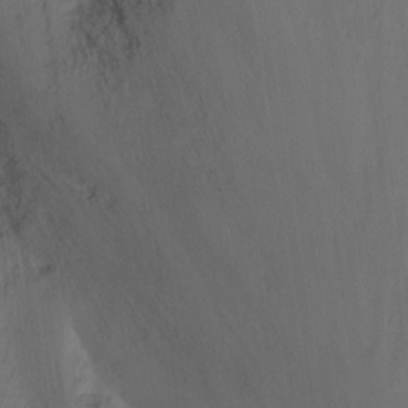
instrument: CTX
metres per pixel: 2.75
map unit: Nhu
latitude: -12.3684
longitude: -62.3656
